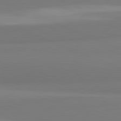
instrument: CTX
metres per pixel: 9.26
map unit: lApd
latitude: 81.9717
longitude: 177.3510
